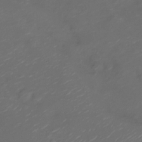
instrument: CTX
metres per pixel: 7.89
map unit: Nve
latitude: -20.9352
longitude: 105.3131
